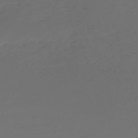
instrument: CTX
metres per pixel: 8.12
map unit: Nve
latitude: -59.3320
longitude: 58.1038
